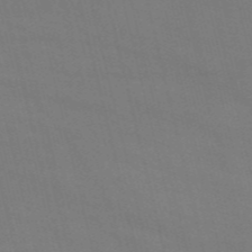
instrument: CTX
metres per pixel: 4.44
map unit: HNb
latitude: -54.6330
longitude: -37.5560
